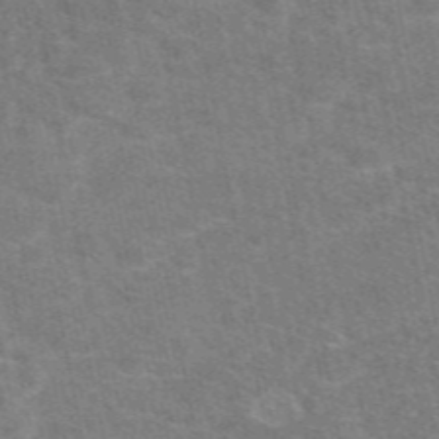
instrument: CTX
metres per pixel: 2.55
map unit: eAb
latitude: 47.7072
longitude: 114.8030
